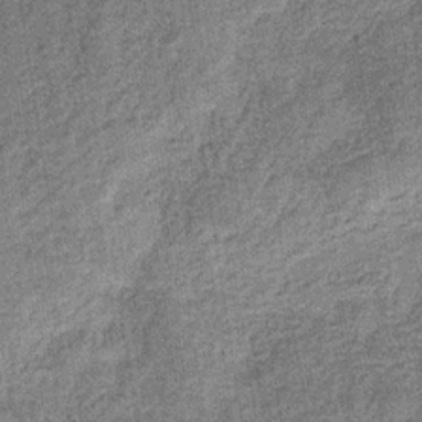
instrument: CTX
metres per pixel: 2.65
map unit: eHb
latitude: -31.6911
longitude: 72.9541
